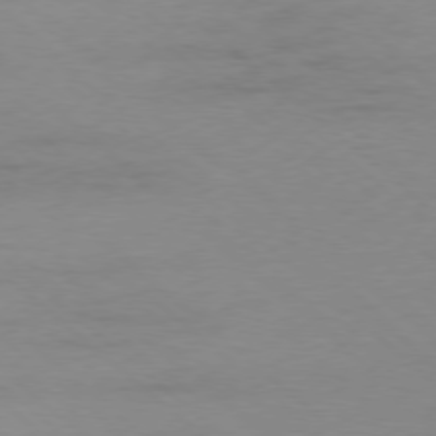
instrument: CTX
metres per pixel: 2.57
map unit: Hpe
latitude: -78.3306
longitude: -20.3468
